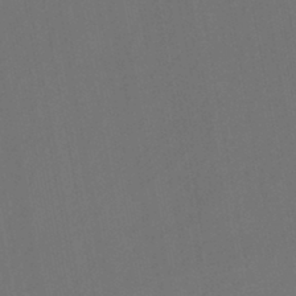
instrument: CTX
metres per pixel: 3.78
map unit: eHb
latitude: -43.8800
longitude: 88.1228
